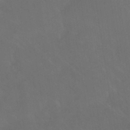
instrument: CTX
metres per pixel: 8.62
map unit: HNhu
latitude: -42.8596
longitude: 94.3873
